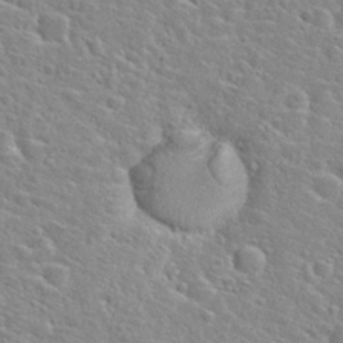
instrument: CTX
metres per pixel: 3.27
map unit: Hto
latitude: 25.3859
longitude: -48.1578
